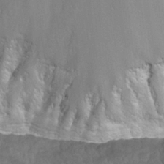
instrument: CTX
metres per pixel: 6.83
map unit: Hto
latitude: 27.1214
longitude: -50.2522
